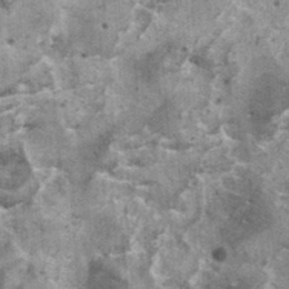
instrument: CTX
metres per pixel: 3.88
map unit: HNhu
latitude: 1.9717
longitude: 5.0864
